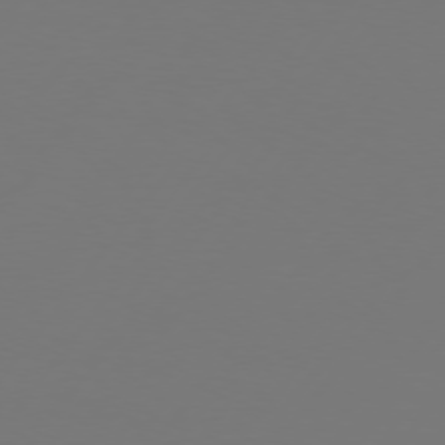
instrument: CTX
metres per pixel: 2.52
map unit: Hpe
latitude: 75.5938
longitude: -129.8772
